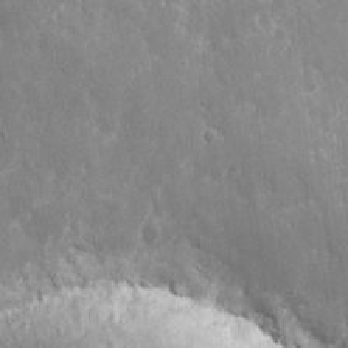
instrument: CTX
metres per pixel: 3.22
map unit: eHh
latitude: 8.8569
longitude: -70.2144
